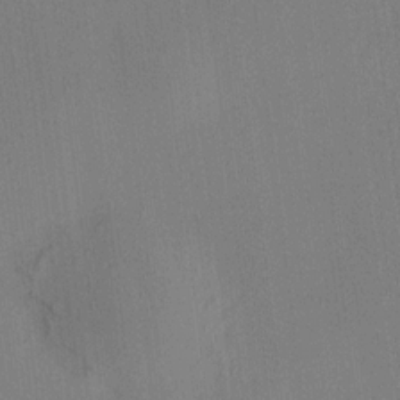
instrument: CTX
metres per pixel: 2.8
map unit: HNhu
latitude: 8.4034
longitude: 16.4440
